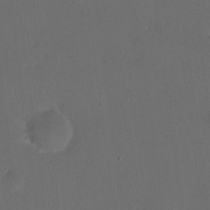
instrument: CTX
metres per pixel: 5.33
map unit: eHh
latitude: 19.3103
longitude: -65.1025
